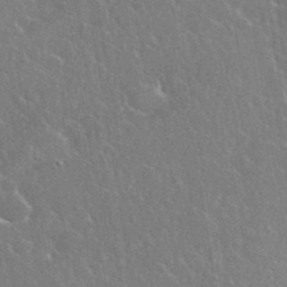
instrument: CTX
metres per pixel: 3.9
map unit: eHh
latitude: 37.2915
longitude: -61.9528
